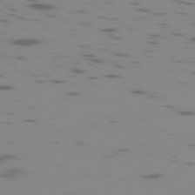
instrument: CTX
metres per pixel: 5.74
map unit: Ap
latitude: -78.0661
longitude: -65.4615
